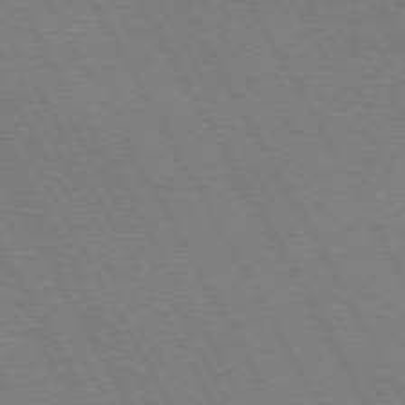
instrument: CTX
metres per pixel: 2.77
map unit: Hpe
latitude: 72.3279
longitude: -128.3467
